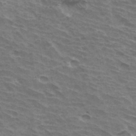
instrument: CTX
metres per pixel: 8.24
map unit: Hto
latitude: 33.5749
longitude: -42.7624
